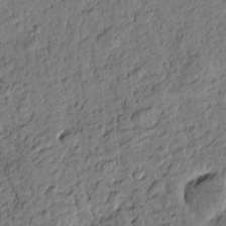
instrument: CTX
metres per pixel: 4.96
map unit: Htu
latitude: -0.5196
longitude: -176.3467
